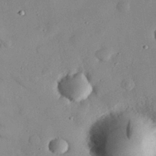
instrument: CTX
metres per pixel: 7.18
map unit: eHh
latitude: 29.5938
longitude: -73.9151
